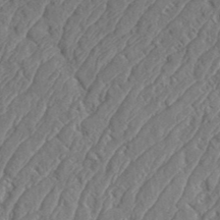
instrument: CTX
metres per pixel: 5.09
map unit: eHh
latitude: 36.8947
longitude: -137.4427
